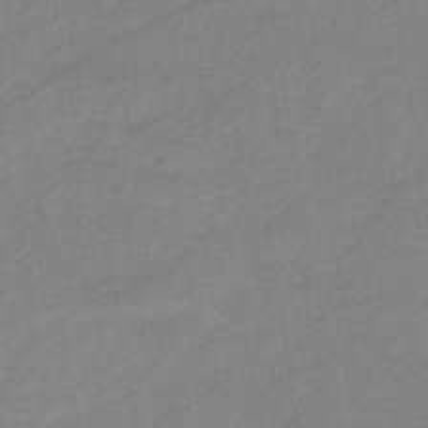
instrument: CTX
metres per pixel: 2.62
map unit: eHb
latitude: -41.0297
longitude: 82.5574
